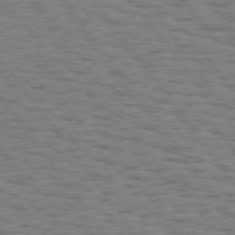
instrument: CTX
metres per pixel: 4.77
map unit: Hpe
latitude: 74.5546
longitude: -134.9891
